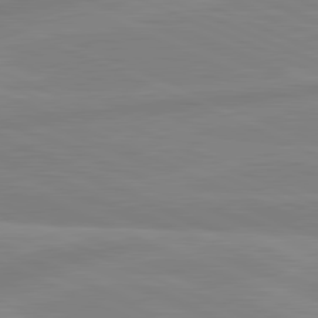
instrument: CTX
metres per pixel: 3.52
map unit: lApd
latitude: 81.5749
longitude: -173.8016
